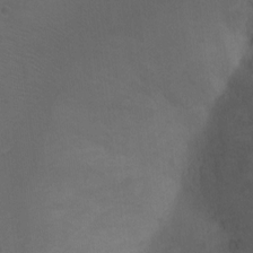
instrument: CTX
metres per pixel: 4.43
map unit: Ht
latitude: -11.3888
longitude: -35.1970
